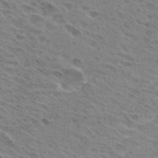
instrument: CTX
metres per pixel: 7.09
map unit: Hto
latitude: 26.1956
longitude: -40.5923
